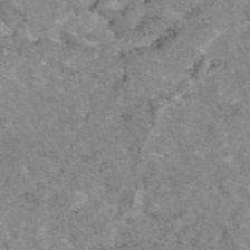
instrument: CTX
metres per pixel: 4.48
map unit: eAb
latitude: 48.1767
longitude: 113.1620
